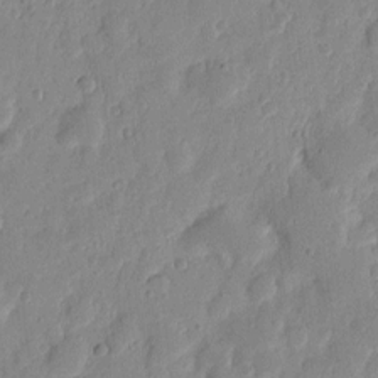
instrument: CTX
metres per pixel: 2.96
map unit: eHh
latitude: 7.5749
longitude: -71.6505
